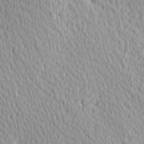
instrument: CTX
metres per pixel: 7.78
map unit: Hve
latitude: 1.5182
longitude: -124.4979
